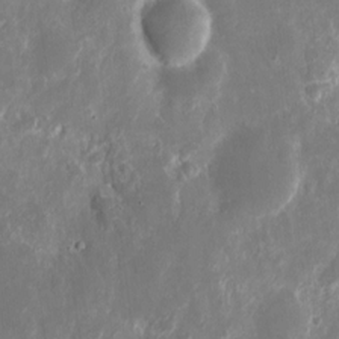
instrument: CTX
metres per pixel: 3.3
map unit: eHh
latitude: 10.3656
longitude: -71.9150
